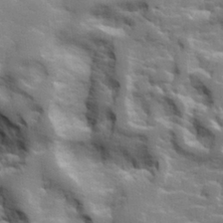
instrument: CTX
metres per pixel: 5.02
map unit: lHvf
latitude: 25.4993
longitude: 143.5210
